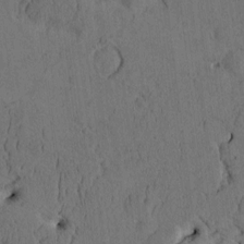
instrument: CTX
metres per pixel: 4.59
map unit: eHh
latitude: -1.7667
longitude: 17.1809
